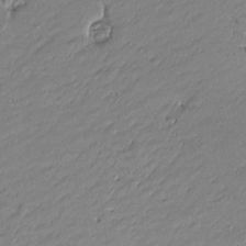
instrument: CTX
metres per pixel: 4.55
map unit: Htu
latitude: -6.0661
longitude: 177.0109
